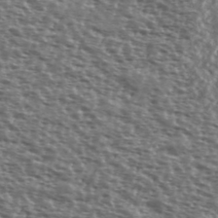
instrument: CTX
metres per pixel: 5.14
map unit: Ave
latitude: 39.9528
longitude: -111.7261
